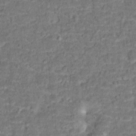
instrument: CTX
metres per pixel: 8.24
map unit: Hto
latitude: 15.8584
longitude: -38.6112
